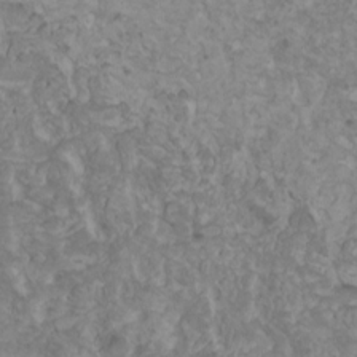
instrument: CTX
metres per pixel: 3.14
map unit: HNhu
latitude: 1.8772
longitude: 7.6911
